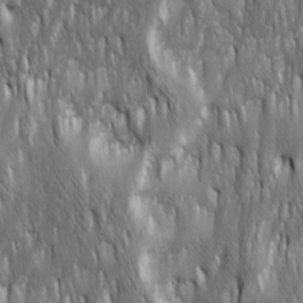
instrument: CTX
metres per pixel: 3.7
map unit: Ave
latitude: 15.7261
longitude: -134.9136
